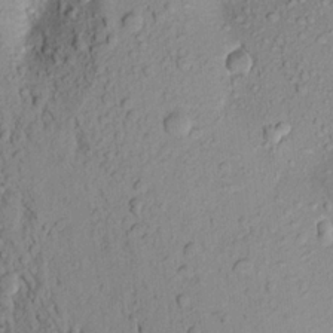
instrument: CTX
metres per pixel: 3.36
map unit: Aa
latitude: 19.6694
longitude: -148.8569
